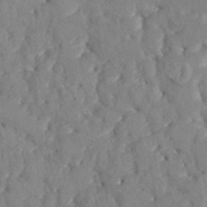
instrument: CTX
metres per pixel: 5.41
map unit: HNhu
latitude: 4.8380
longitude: 10.2740
